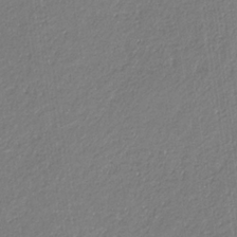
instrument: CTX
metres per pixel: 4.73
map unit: eHb
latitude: -30.7085
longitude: 67.4454
